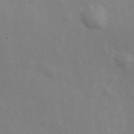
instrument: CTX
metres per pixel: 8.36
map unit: Hve
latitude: 33.4049
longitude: 150.2739
